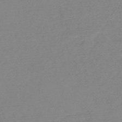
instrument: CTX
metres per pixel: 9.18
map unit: HNb
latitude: -49.3510
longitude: -43.7639
